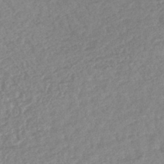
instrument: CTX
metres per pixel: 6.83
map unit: lHb
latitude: -42.1227
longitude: 73.5588
